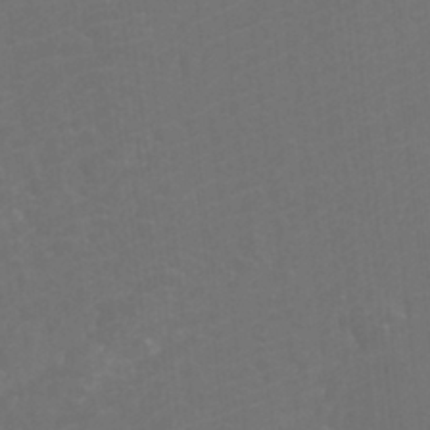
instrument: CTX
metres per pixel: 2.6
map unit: Htu
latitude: -11.6344
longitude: -71.7261
